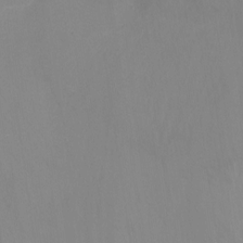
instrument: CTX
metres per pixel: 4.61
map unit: Ht
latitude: -16.3873
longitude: -43.2726
